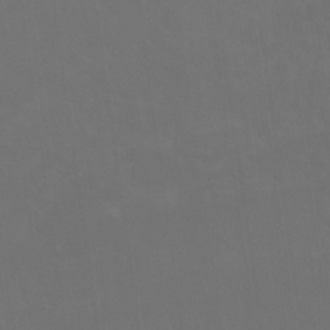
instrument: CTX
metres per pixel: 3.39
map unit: Nhu
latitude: 23.0836
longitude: -66.2522
